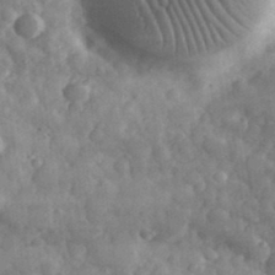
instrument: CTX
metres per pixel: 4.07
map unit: eHh
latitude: 33.3293
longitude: -69.6505
